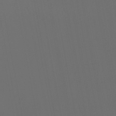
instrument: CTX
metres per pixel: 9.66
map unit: lHb
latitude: -47.0297
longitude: 74.2929
